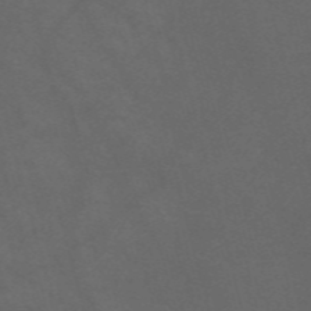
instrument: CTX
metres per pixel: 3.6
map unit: Nve
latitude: -58.5951
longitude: 59.0864
